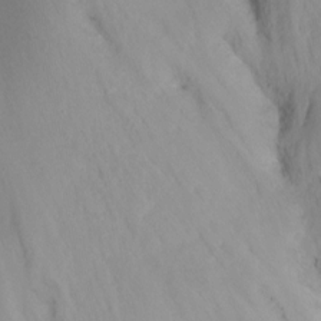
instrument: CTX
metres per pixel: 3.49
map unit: Nhu
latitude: -13.2754
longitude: -69.5182
